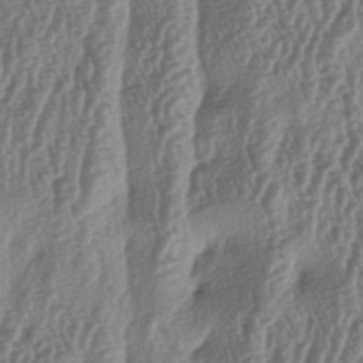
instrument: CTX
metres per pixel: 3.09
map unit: lAa
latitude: -5.7288
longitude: -129.8016
